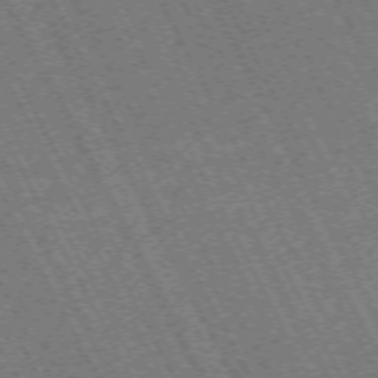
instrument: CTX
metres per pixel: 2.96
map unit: Hpe
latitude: -71.4643
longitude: 10.8408
